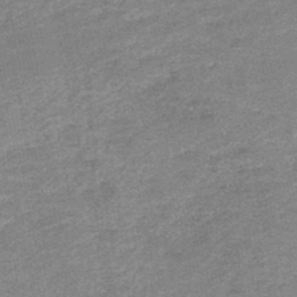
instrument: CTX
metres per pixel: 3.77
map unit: HNb
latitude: -48.2173
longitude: 56.3306
